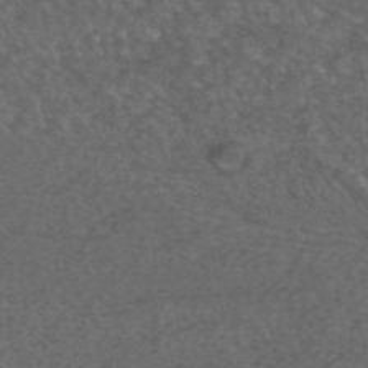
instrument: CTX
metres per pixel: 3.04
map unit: ANa
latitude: 43.4238
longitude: 30.0661
